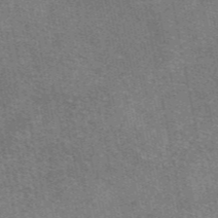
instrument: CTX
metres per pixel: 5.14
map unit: eAb
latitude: 47.4805
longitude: 114.4440
